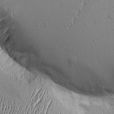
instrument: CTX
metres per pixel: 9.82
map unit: Aa
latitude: 8.6680
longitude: -130.3468
